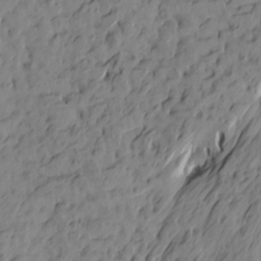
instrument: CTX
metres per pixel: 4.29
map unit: Htu
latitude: -1.5777
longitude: -174.9514
